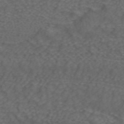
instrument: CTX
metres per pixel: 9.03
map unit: ANa
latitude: 43.0647
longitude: 24.3306
